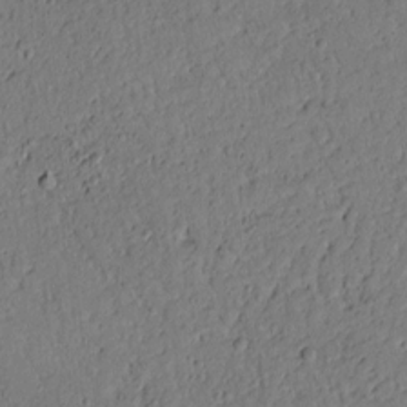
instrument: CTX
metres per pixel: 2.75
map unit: Htu
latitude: -1.0676
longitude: 170.0094
